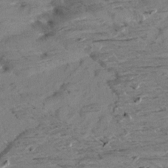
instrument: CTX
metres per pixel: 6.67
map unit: Aa
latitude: 9.6316
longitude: -139.8205
